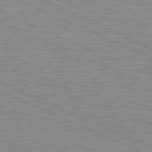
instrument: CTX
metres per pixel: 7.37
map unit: lApd
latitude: 81.5749
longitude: -168.1767
